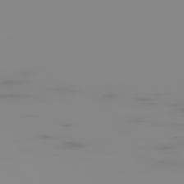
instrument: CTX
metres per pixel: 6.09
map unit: Hpe
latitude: -74.9731
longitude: 6.3117
